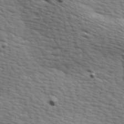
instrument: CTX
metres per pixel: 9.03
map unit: Hve
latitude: 24.2522
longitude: -97.6694
